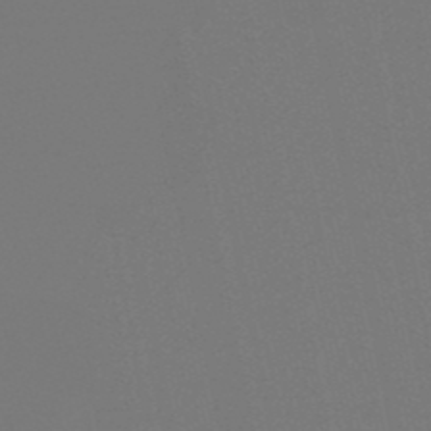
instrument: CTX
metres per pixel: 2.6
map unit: lHb
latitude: -50.7274
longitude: 80.1039
